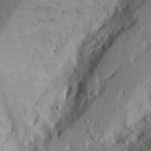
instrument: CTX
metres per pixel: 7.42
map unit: Aa
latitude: 28.3845
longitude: -146.7436
